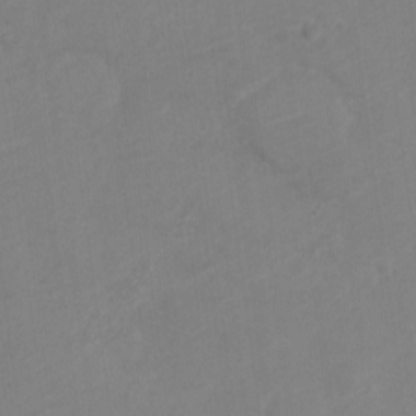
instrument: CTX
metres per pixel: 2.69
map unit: Nve
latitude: -19.0109
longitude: 106.4062
